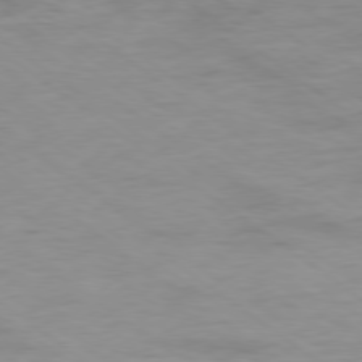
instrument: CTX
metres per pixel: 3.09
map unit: Ap
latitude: -79.1809
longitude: -96.9325
